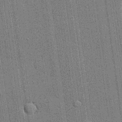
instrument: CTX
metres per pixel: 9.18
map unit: lHvf
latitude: 19.6316
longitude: 142.7841
